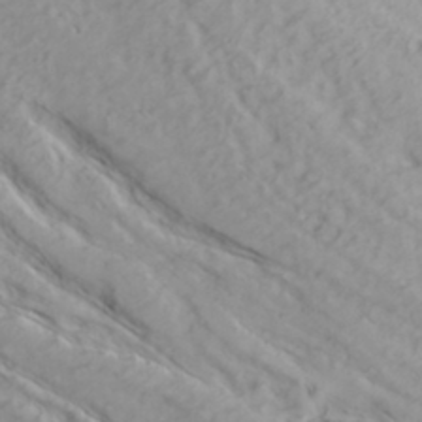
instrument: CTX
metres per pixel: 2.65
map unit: Hve
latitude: 32.2523
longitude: 148.8219
